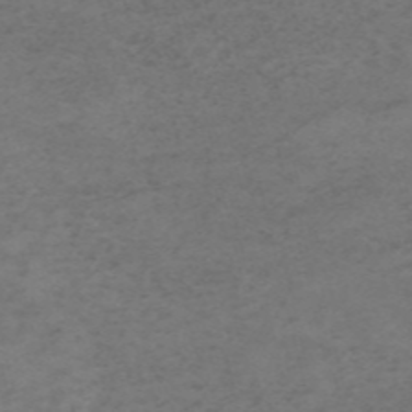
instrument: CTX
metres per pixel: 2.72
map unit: HNb
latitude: -55.2754
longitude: -46.5357
